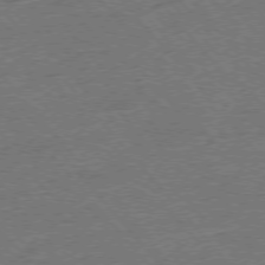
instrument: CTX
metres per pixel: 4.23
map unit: Ap
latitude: -76.8597
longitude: -96.2145
